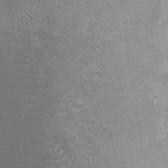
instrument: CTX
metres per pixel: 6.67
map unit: Ht
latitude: 2.5168
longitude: -28.5357
